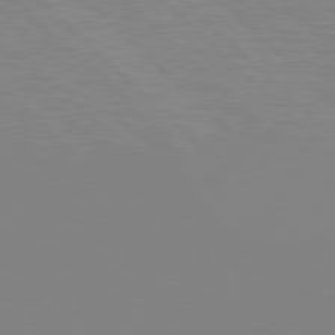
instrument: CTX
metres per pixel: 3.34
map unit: Hpe
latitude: 78.1200
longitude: -138.9892
